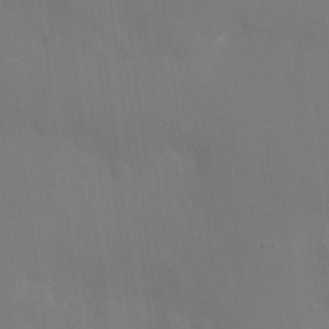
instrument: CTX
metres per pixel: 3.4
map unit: eHh
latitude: 5.1592
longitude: -69.1592
